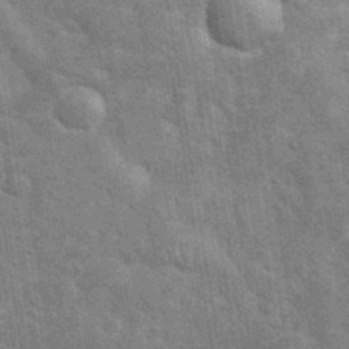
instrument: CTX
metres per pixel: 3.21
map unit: eHh
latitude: 35.4048
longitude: -65.8016
